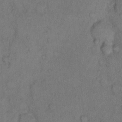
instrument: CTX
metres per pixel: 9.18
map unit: Hto
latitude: 10.4790
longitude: -58.8191
